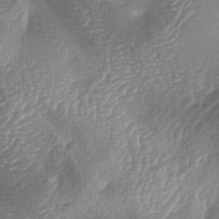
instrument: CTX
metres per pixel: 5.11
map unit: lAa
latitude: -4.5196
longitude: -128.6301
